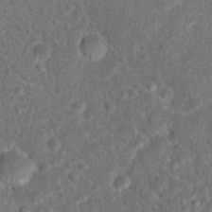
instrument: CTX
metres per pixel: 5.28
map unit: Hto
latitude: 17.5560
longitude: -41.4993
